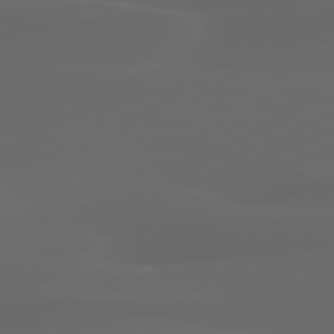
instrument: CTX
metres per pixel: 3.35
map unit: lApd
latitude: 80.1956
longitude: -116.0444
